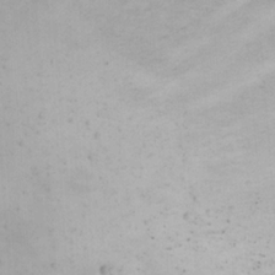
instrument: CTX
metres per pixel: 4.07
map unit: eHh
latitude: 22.2522
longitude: -66.5734
